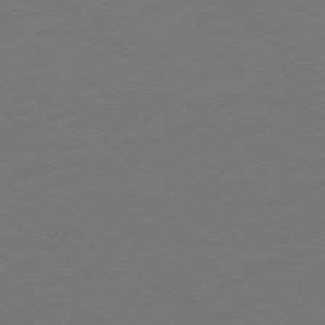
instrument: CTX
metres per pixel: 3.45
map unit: Ap
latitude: -78.8975
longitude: -67.4237
